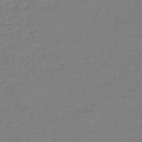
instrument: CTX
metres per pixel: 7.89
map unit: HNhu
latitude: -46.9730
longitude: 89.6533
